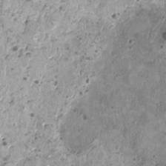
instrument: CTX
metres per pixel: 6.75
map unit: HNhu
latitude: -0.2551
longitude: 3.4832
